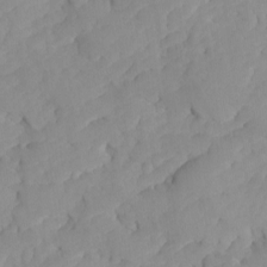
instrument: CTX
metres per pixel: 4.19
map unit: Ave
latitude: -8.3117
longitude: -117.0270
